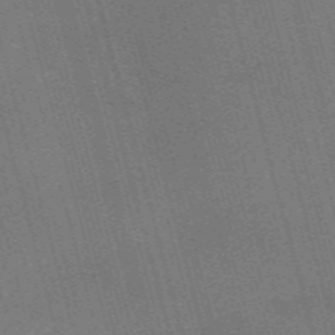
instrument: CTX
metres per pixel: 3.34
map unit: Nve
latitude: -59.5399
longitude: 62.6140
